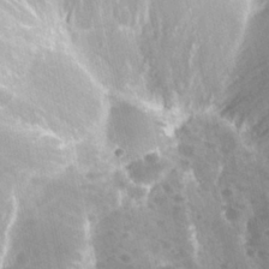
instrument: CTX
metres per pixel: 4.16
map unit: Nhu
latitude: 25.8961
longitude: -56.4223
